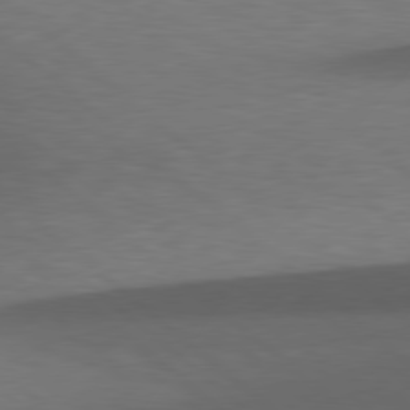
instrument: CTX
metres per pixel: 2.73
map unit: Hpe
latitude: 78.8569
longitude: -161.4048
